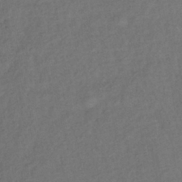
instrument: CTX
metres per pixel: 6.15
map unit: lHb
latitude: -39.4832
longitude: 68.9163
